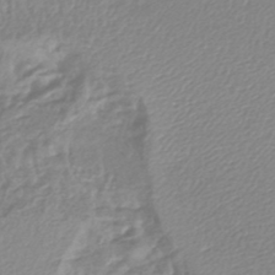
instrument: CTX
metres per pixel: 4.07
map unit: lHb
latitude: -44.2928
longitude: 76.2173
